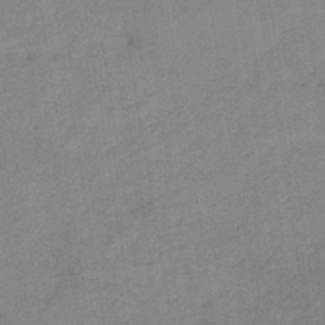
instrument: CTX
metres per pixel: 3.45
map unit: HNb
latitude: -33.3888
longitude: 57.2565
